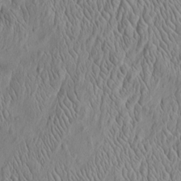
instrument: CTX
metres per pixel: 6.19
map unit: Htu
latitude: -3.0108
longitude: 157.0297
